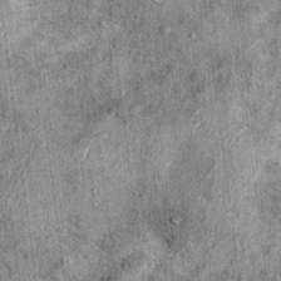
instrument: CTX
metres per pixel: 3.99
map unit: Ht
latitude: 11.6883
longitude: -38.3467
